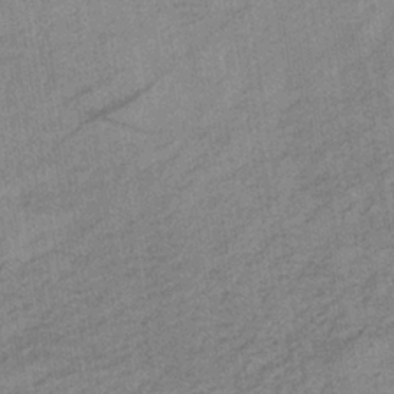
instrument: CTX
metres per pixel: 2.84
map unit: lHb
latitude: -34.8975
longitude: 68.5384
